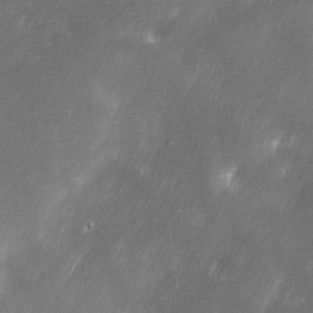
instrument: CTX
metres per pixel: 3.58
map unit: Ave
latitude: 10.0633
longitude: -106.0255
